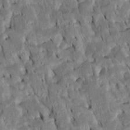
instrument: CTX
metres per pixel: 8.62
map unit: Htu
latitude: -6.7085
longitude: 145.5210
